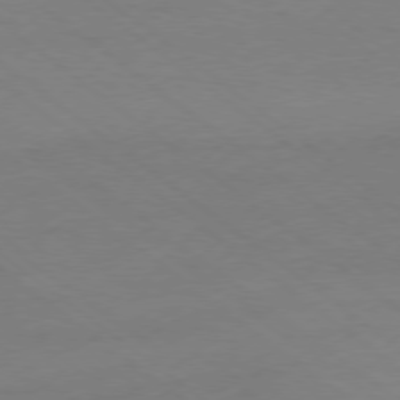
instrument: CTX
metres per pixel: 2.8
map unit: Ap
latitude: -78.7274
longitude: -55.7449
